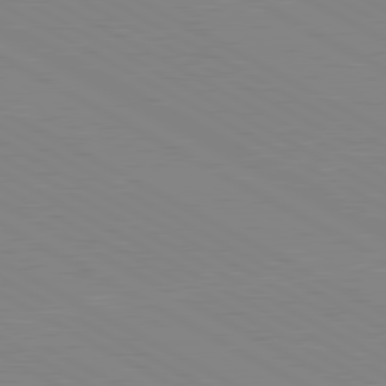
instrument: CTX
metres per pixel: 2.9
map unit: lApd
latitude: 80.7057
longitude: 151.3699
